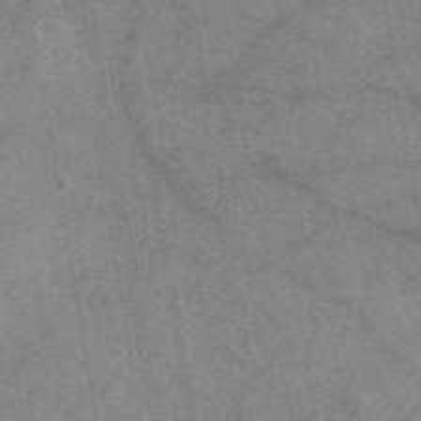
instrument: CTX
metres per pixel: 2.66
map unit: eAb
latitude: 48.1200
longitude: 110.7463
